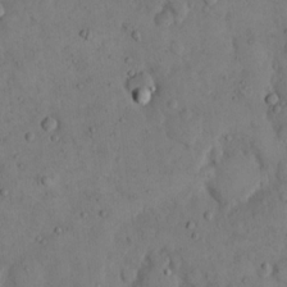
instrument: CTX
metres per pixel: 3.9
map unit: eHh
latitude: 14.2145
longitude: -67.4615
